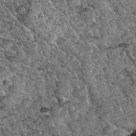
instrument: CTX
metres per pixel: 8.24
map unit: Hto
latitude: 35.3292
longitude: -52.2711
